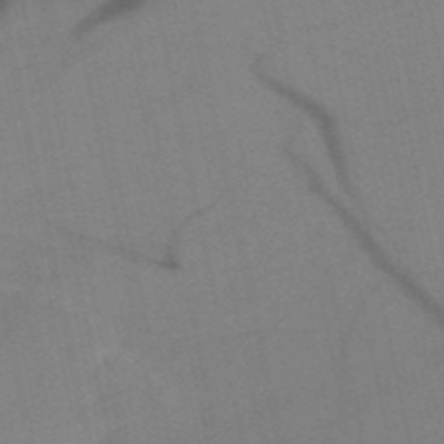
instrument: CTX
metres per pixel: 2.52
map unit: HNb
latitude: -52.3117
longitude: -43.9528
